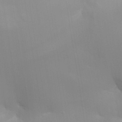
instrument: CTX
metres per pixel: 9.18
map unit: Aa
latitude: 27.1403
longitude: -131.4238
